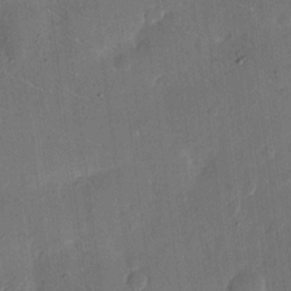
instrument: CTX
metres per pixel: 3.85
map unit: eHh
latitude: 11.2159
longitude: -68.9514
